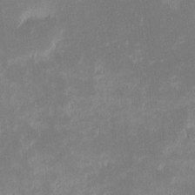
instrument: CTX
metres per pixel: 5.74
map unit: eHh
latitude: -1.9745
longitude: -84.4223
